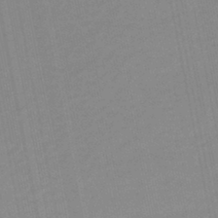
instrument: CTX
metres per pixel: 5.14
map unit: eHb
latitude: -44.0283
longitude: 87.1998
